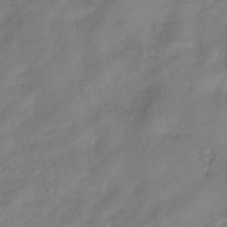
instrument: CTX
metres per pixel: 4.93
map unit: eHb
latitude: -43.7288
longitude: 85.1809
